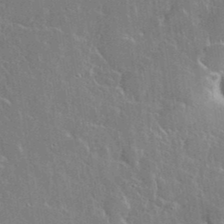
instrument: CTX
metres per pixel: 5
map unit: eHh
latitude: 37.3860
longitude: -61.7827
